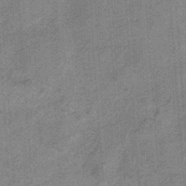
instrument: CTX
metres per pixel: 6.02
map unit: HNb
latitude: -35.2376
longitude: 57.1242
